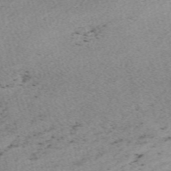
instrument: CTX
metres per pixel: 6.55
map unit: Nve
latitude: -58.8030
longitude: 66.0094
